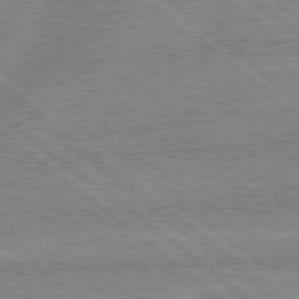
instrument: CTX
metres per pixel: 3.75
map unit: lApd
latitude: 78.9325
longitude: -156.1955
